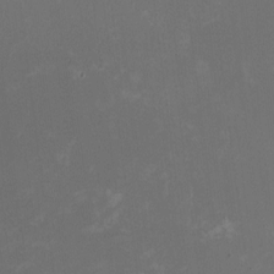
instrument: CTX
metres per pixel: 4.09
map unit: HNhu
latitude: -2.7085
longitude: -7.1592
